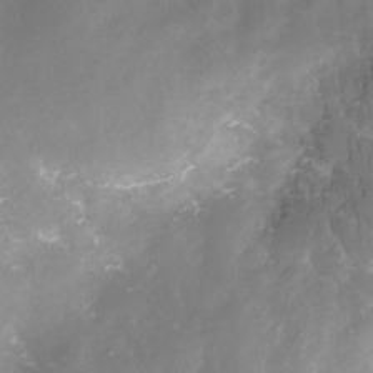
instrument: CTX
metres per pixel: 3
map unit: Nhe
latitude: -28.0094
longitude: -109.5560
